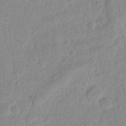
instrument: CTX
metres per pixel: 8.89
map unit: Hto
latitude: -6.9352
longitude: -47.2348
